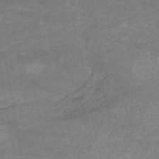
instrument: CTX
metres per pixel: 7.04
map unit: HNb
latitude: -52.3684
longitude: -39.2348
